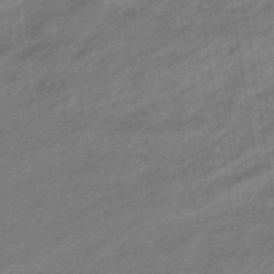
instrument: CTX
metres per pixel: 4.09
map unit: eHb
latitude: -47.4076
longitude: 87.1431
